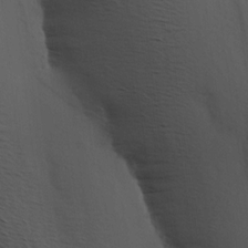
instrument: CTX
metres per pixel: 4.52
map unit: Hve
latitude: 2.1389
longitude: -124.1766
